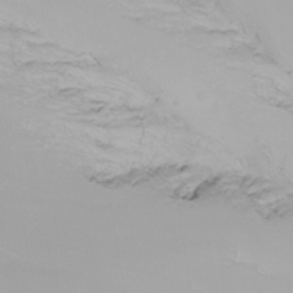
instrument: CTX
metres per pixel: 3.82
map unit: Nhu
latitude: -8.6518
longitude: -80.7435
